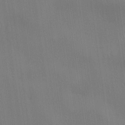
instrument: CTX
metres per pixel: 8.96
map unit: lHvf
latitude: 22.1200
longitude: 142.2172
